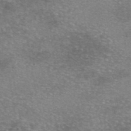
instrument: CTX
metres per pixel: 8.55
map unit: eAb
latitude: 45.8205
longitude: 102.7085
